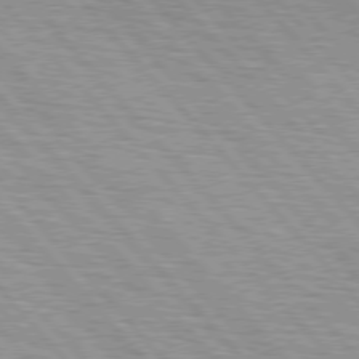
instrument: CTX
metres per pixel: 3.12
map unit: lApd
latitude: 76.3656
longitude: -72.5735
